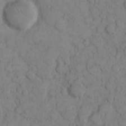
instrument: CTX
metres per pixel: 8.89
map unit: eHh
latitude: 8.2523
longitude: -64.6490
